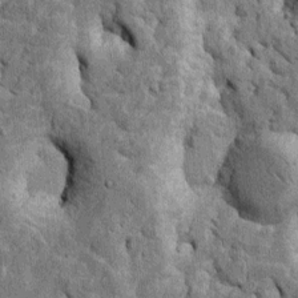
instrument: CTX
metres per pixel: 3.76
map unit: Htu
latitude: -4.2928
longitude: 156.7463
